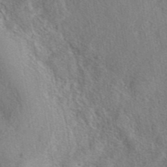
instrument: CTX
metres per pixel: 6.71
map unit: eAb
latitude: 40.3089
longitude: 107.8234
